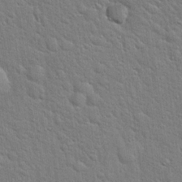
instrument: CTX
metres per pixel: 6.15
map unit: Hto
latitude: 19.1025
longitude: -51.8961
